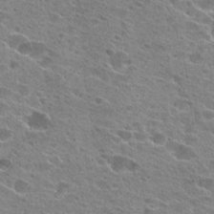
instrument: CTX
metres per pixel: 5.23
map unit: Hto
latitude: 24.0633
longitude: -42.4223
